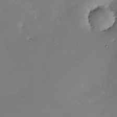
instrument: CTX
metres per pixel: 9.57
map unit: Nhe
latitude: -31.4832
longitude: -116.8569
